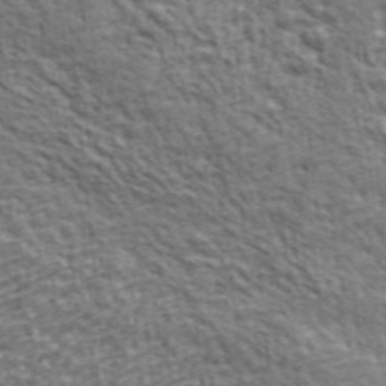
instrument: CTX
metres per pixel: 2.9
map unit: ANa
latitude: 43.9528
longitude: -85.8206
